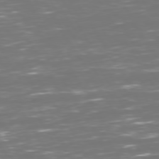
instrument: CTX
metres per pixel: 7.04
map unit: Hpe
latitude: 72.7436
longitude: -126.6680
